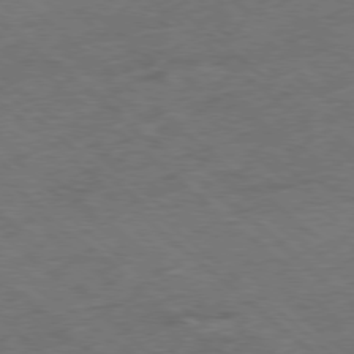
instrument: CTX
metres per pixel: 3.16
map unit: Hpe
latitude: -78.6518
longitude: 17.1620
